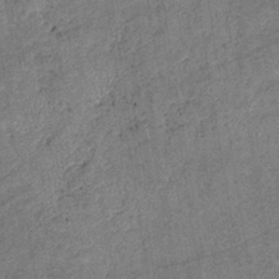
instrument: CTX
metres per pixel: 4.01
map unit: eHb
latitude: -39.1431
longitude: 77.8800
